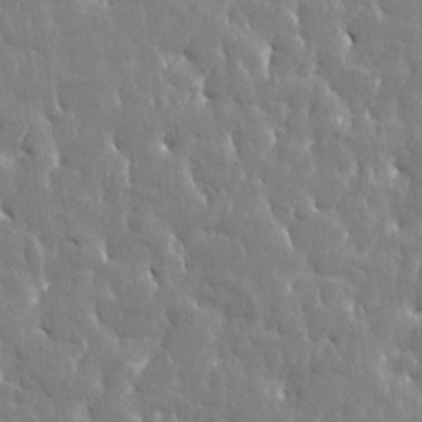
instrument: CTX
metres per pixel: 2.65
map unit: Htu
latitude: -4.5384
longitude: 177.4832
